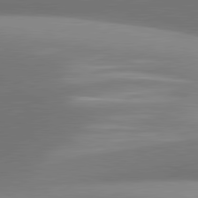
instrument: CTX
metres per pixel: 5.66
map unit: lApd
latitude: 81.4615
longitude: 141.6722
